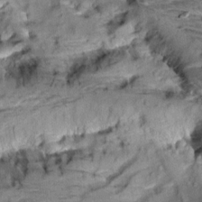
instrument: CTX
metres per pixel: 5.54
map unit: Aa
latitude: 9.8017
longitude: -141.3859
